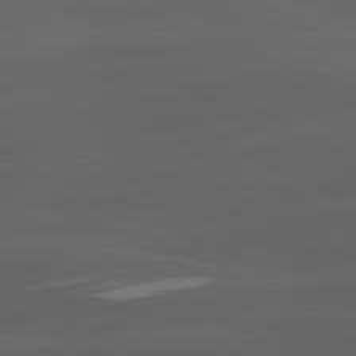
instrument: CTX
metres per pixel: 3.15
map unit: lApd
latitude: 80.3656
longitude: -89.2348
